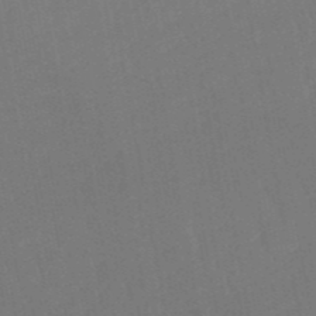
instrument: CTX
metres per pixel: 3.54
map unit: lHb
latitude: -50.1039
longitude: 81.4455
